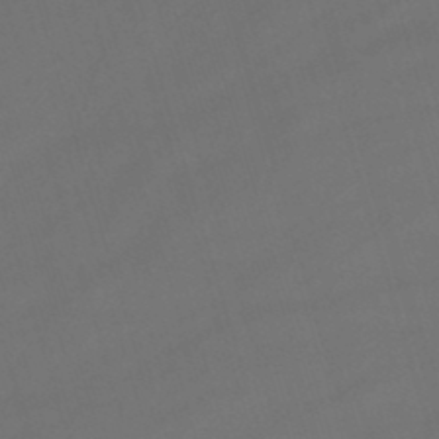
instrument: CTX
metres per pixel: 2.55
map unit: lHb
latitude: -47.1431
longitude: 63.4076
